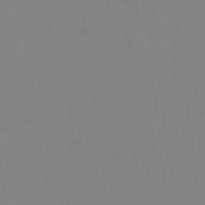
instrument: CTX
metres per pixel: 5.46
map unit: Ht
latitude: -9.4643
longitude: -34.7813
